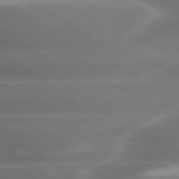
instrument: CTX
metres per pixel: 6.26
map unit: lApd
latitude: 79.7828
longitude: -118.3467
